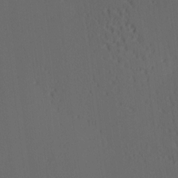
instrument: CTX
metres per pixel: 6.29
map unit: Ave
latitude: 13.5182
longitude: -106.8947
